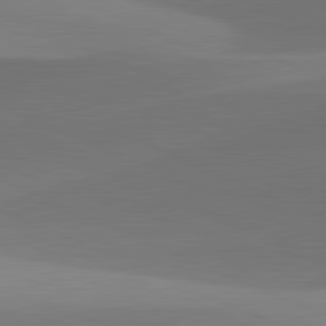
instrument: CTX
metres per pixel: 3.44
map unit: lApd
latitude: 81.7639
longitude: 130.8030
